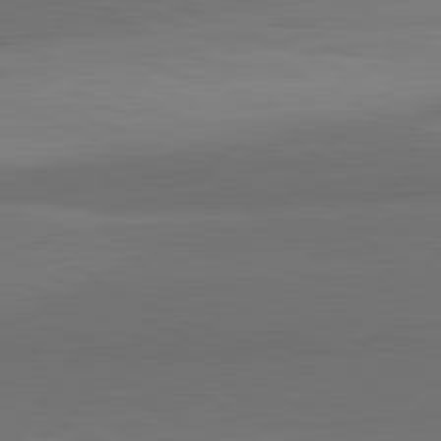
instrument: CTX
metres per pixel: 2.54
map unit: lApd
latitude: 82.3467
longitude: 158.5573
